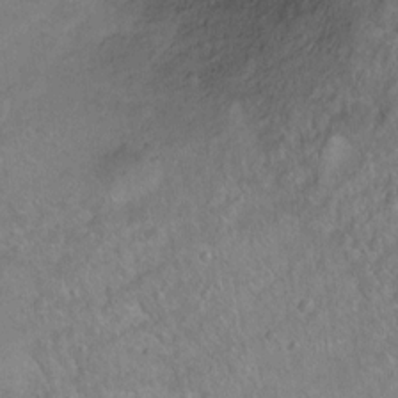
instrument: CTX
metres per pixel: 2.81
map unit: Ht
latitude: 1.3859
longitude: -32.5168
